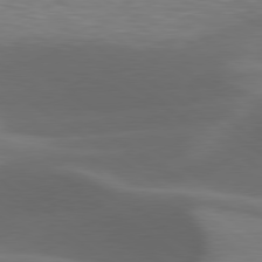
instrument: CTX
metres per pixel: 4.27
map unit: lApd
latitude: 79.4238
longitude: -49.9528
